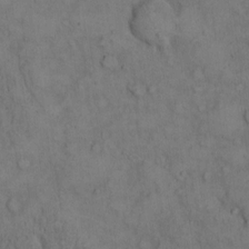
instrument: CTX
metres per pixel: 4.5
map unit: Hto
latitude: 9.8583
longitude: -60.6301
